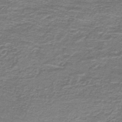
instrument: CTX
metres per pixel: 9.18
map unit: lHb
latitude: -44.4440
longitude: 57.1053
